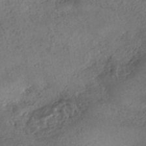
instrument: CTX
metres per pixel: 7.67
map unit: eHh
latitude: -42.9163
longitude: 121.2376
